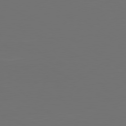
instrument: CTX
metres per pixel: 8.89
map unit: Ap
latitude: -80.7463
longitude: -59.8772
